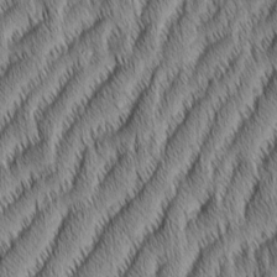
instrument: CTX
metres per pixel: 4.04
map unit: Aa
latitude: 6.9892
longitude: -130.8380
